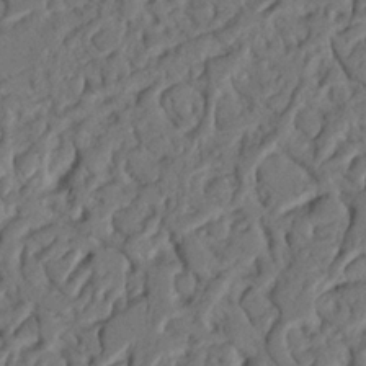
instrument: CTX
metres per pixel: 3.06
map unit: Nhu
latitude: 20.3656
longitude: -77.9717
